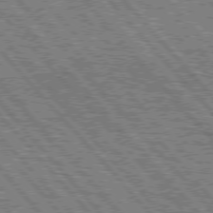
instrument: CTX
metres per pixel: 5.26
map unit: Hpe
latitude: 75.7828
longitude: -126.6491
